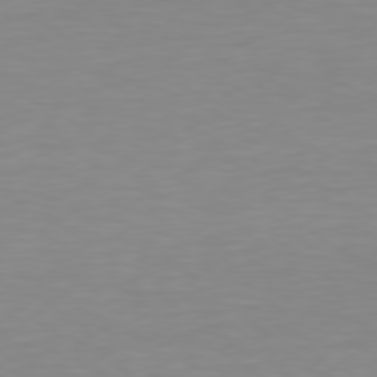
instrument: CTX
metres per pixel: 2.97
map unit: Hpe
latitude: 78.4601
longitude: -145.5749
